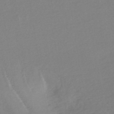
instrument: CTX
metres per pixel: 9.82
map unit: lHb
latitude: -47.1053
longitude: 57.8422
